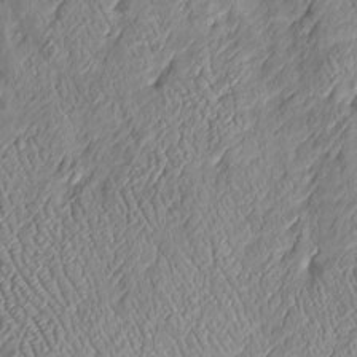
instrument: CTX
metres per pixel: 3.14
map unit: Htu
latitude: -6.3306
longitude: 155.7855
